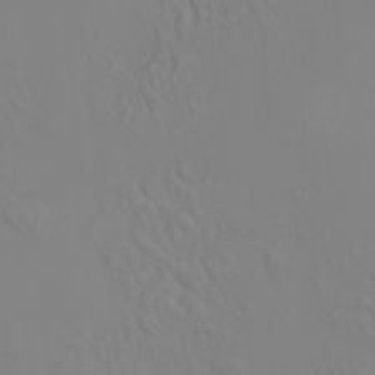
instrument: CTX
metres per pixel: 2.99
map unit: HNhu
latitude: 7.2537
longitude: 14.1039
